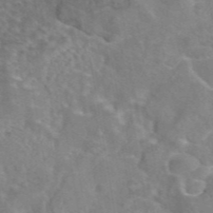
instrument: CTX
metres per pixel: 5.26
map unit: eAb
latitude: 44.9891
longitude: 109.3321
